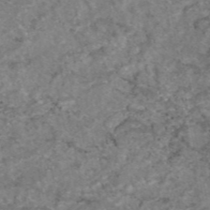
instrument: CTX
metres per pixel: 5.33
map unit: eAb
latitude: 46.7624
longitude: 120.5951
